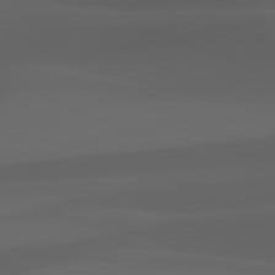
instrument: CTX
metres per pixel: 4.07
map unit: lApd
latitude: 81.3671
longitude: 123.7856
